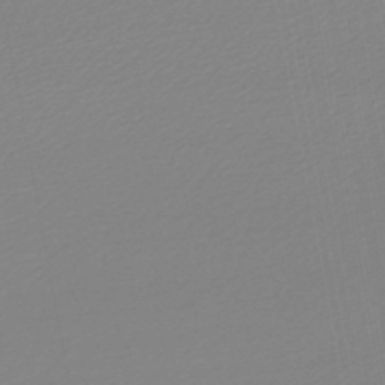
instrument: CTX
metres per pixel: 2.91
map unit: lHb
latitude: -46.2361
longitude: 57.1998
